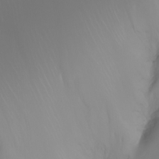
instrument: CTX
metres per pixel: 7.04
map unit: Nhu
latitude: -8.3873
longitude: -80.8947
